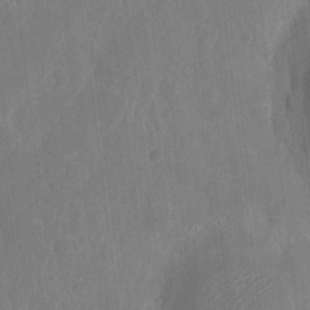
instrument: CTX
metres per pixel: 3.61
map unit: eHh
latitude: 6.8758
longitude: -73.1970
